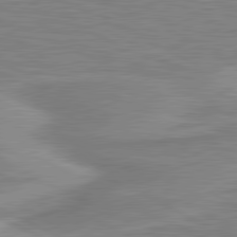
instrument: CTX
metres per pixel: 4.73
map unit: lApd
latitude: 80.9514
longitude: 172.2550
